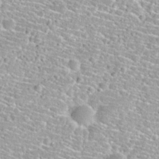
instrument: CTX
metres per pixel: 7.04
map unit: Nhu
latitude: 30.4223
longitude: -49.8205
